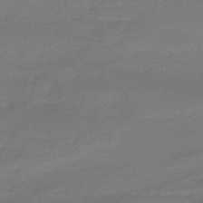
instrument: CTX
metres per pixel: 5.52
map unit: HNhu
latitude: -45.0109
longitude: 93.4832
